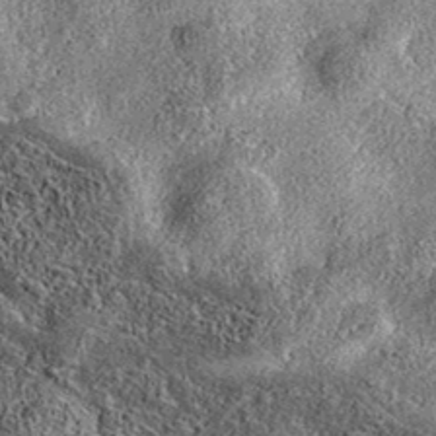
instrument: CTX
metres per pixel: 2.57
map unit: eAb
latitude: 37.3481
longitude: 108.2739
